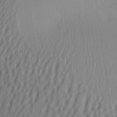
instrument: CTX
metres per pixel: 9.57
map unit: Aa
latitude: 26.0255
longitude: -136.4412
